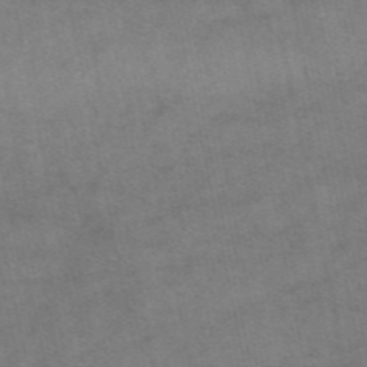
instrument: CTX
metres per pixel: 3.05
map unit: eAb
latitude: 48.8002
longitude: 103.2943
